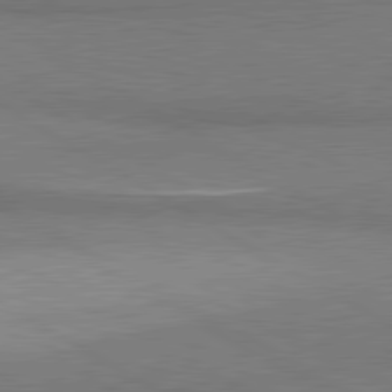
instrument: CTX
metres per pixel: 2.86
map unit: lApd
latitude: 80.8569
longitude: 159.6721
